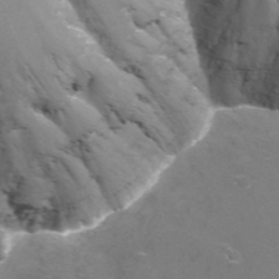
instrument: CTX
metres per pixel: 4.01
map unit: Nhu
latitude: -12.7274
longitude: -73.1781
